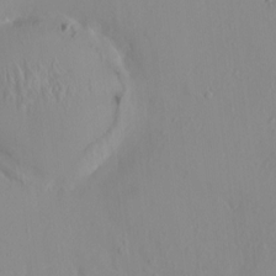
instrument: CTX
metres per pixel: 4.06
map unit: HNhu
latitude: 2.5357
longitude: 6.9541
